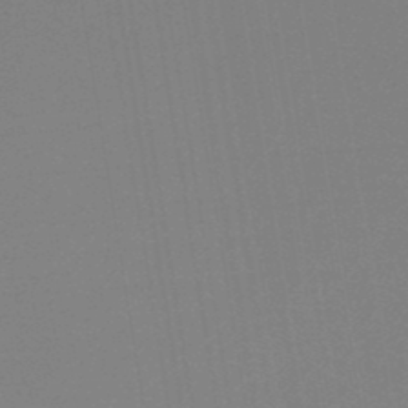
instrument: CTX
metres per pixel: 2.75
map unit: lHb
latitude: -46.0472
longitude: 58.9352
